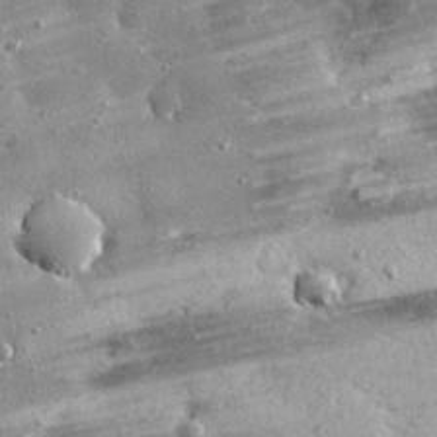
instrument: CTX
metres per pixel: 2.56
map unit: eHh
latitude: 25.2725
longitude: -88.5924
